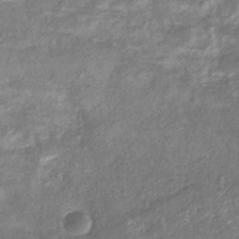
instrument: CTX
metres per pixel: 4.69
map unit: eHb
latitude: -33.8989
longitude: 73.3887
